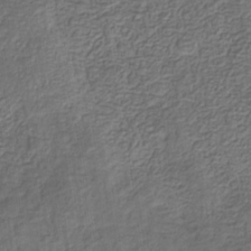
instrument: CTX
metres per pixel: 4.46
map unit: eHb
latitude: -32.1417
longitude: 72.9353
